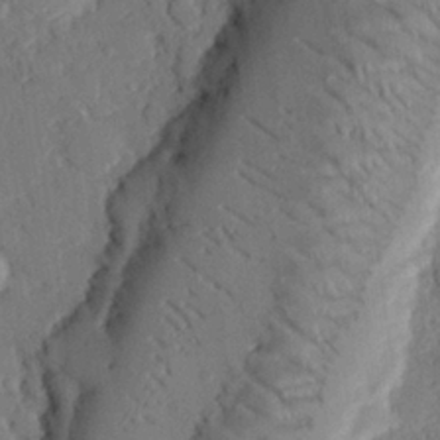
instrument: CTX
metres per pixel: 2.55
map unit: eHh
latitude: 26.2145
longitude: -80.9703
